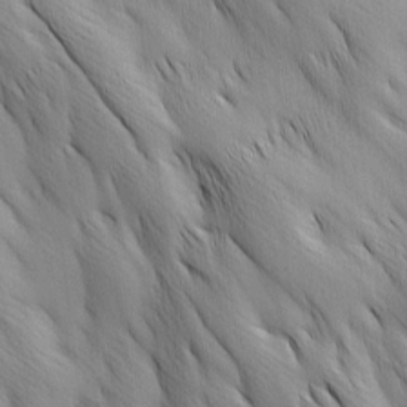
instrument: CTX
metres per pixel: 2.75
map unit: Ave
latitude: 12.6491
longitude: -105.8962
